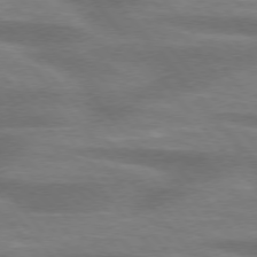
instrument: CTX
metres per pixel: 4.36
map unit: lApd
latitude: 75.4804
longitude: -58.4223
